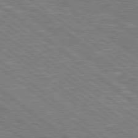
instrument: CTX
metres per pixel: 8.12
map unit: Hpe
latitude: 78.7813
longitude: -171.0458
